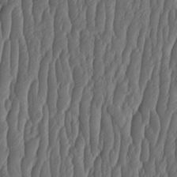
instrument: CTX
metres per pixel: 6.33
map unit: HNhu
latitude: -1.4266
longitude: 13.5588
